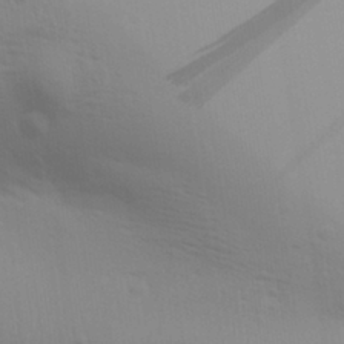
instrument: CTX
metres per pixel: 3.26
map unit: Aa
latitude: 31.4994
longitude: -133.4049
